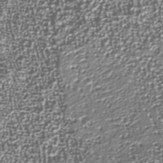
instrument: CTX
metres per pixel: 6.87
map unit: Nhu
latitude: -38.1606
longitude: -82.2333
